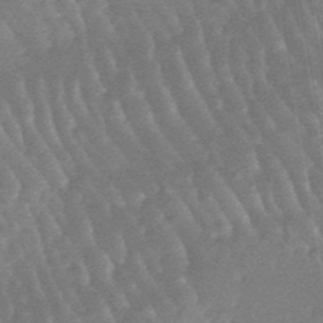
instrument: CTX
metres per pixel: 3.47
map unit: lHb
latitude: -47.6533
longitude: 76.3306
